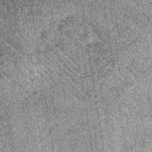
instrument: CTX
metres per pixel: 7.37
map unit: lHb
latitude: -37.5210
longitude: 67.1809
